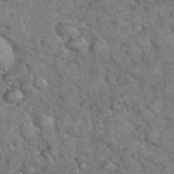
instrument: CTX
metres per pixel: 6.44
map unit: eHh
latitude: 37.4049
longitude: -65.7639
